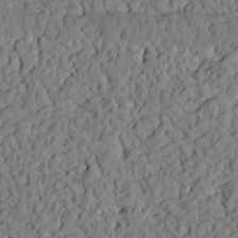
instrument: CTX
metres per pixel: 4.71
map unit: Htu
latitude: 0.8191
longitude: 176.4818
